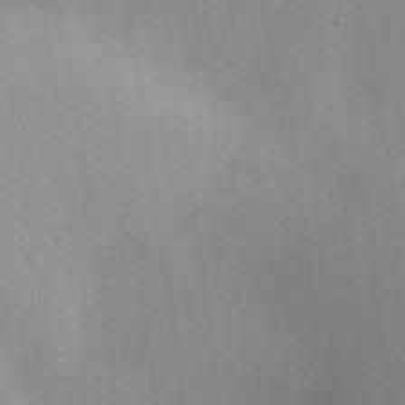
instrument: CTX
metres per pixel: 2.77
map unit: Nve
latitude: -8.0283
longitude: 173.9367
